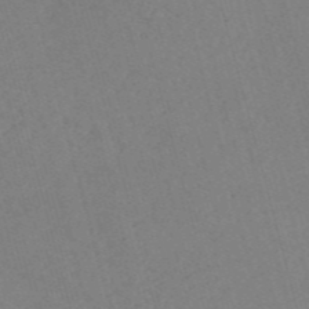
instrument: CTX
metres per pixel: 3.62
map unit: eHh
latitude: -55.2376
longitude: -89.1404
